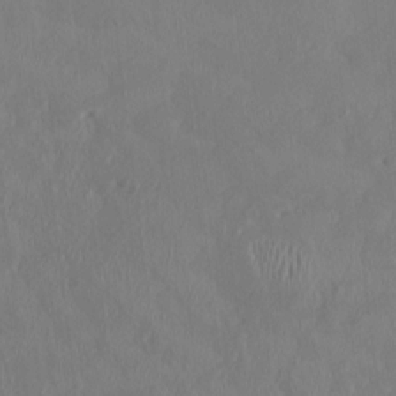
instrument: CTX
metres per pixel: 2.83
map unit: HNhu
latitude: 2.8758
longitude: -5.2726
